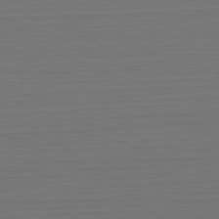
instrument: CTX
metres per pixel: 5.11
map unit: Hpe
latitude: -81.7856
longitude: 6.1228
